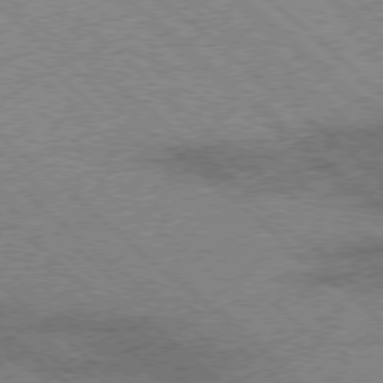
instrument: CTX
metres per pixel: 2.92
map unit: Ap
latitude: -78.3117
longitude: -49.1214
